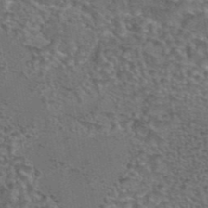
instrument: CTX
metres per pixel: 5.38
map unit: eAb
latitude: 43.8394
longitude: 104.2739
